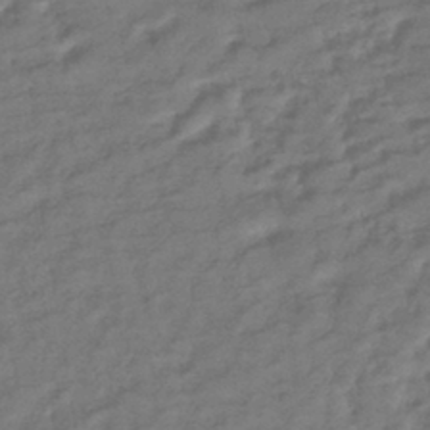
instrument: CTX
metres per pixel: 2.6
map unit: lHb
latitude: -40.8408
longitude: 75.2187
